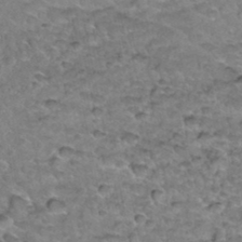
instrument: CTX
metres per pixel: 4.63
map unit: Hto
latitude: 35.3859
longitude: -48.3656
